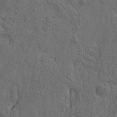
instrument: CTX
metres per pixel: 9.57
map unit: Htu
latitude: -7.7477
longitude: -66.9702
